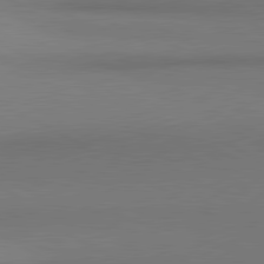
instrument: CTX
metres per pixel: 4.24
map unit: lApd
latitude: 81.0269
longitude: 147.2565
